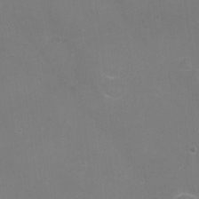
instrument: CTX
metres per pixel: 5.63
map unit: Nhu
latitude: -16.3685
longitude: -57.5371
